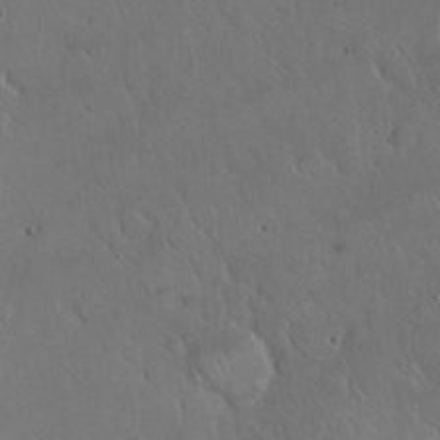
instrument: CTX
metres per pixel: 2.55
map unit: eHh
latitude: 21.7072
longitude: -58.8569
